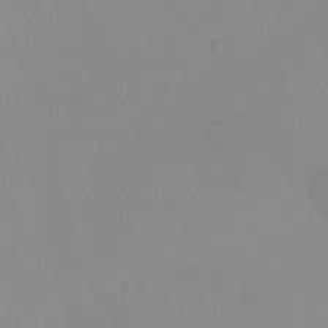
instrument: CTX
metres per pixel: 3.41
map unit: eHh
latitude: -9.2754
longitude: -66.3467
